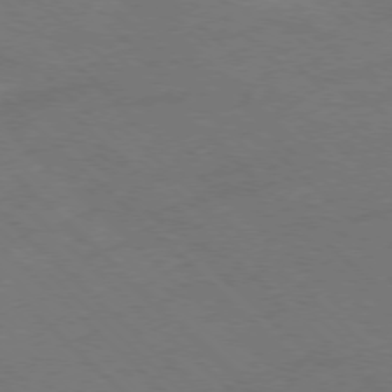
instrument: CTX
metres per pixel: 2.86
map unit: Ap
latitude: -77.9178
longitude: -69.1781
